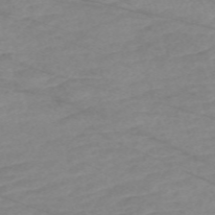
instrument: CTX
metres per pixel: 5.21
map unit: Nve
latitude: -58.9730
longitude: 61.3699
